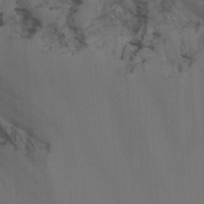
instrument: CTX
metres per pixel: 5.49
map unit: Nhu
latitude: -7.2565
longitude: -78.7435
